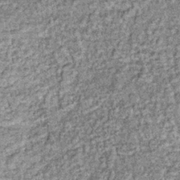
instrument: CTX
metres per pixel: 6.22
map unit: lHb
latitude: -36.1605
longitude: 66.4629
